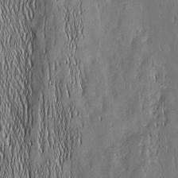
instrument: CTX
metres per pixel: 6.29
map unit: Nhu
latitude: -5.4265
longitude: -151.8205
